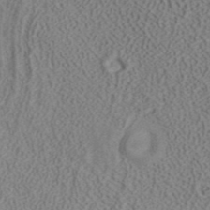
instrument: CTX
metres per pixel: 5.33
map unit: ANa
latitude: 39.4426
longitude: 18.9353
